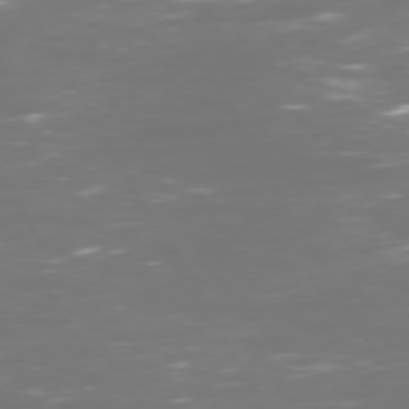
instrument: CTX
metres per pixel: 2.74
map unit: Hpe
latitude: 72.5735
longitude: -126.0822
